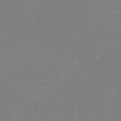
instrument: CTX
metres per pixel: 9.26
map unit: HNb
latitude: -49.7478
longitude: -43.9906
